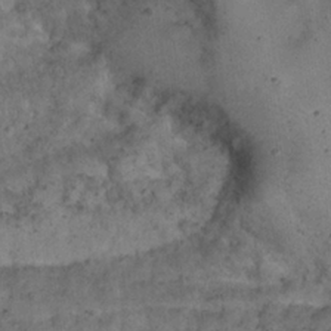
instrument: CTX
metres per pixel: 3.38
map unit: Nhu
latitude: 22.5735
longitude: -66.9135
